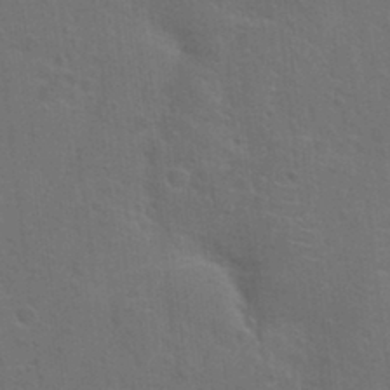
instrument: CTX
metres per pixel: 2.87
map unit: Hto
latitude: 23.2348
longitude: -47.5183
